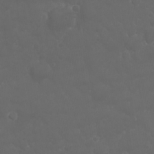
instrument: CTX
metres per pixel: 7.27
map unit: Nhu
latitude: 23.4237
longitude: -61.5938
